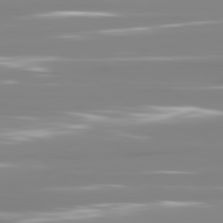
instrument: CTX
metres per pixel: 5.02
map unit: lApd
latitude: 81.4048
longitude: -139.0080
